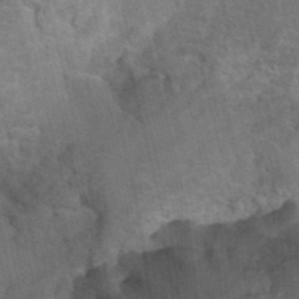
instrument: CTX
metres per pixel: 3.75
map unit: Hto
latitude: 9.7261
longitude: -35.7827
